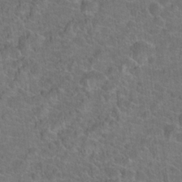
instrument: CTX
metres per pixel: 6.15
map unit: Hto
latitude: 19.2159
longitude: -43.7261
